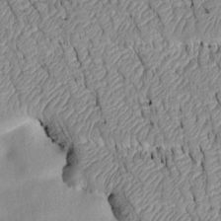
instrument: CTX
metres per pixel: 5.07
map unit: Htu
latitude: 2.3467
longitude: 149.2754
